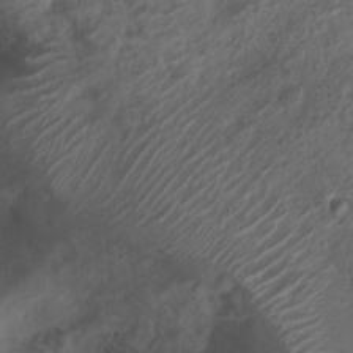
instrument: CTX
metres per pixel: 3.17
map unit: Nhu
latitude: 6.8380
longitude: -21.5182
